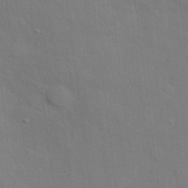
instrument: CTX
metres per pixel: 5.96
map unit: Hto
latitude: 21.1781
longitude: -54.3656
